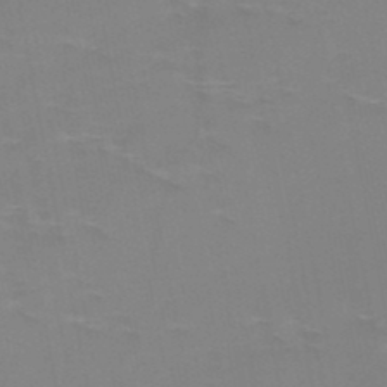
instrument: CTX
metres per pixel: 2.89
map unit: HNb
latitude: -49.2565
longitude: -47.3293
